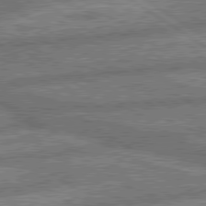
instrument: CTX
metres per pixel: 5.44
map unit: lApd
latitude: 79.9906
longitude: -169.5371
